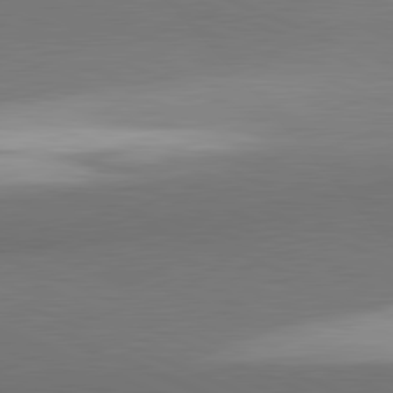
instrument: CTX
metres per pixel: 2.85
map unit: lApd
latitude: 81.6127
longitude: 162.9352
